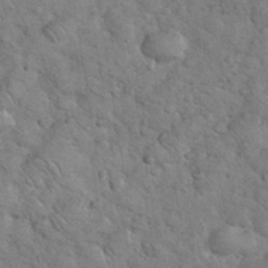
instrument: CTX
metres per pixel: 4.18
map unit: eHh
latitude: 36.6869
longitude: -65.4993
